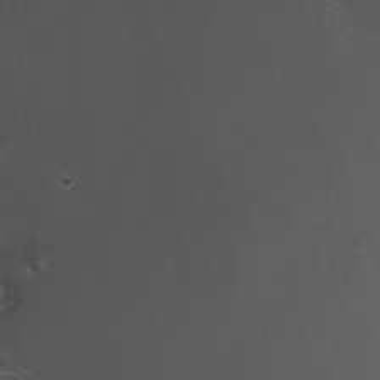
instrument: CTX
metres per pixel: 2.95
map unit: HNhu
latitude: 10.6113
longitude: 22.2173
